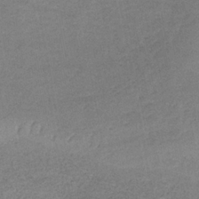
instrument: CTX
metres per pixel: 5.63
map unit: HNb
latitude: -32.5196
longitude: 62.2739
